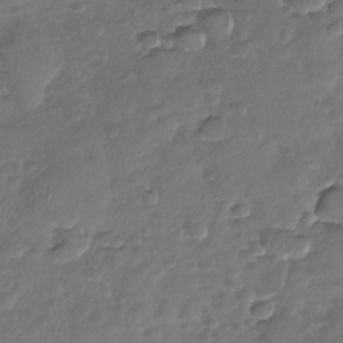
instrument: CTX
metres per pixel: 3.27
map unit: Nhu
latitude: -30.4062
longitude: -61.3292
